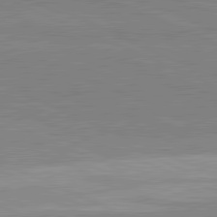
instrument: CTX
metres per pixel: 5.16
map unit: lApd
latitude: 82.0255
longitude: 148.5196
